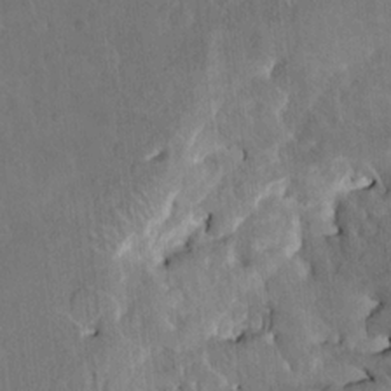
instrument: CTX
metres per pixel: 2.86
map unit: HNhu
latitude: 5.5749
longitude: 10.8975
